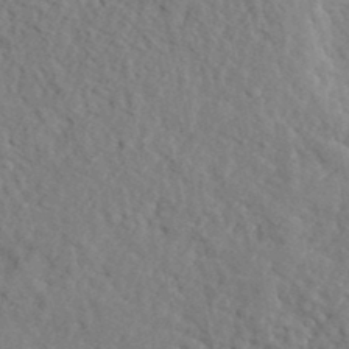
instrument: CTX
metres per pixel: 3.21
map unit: eHh
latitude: 36.4223
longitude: -78.6869
